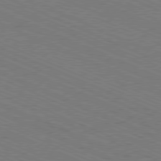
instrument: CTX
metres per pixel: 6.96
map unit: Ap
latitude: -80.9731
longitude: -74.9514
